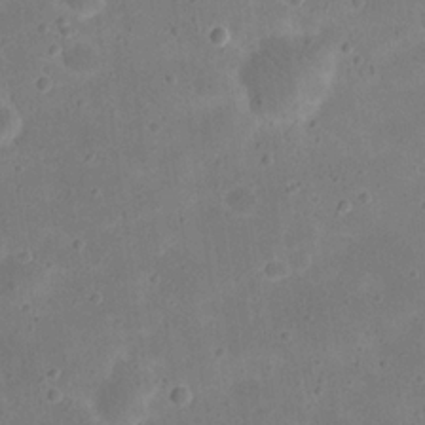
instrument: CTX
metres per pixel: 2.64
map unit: eHh
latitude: 20.8947
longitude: -65.0269
